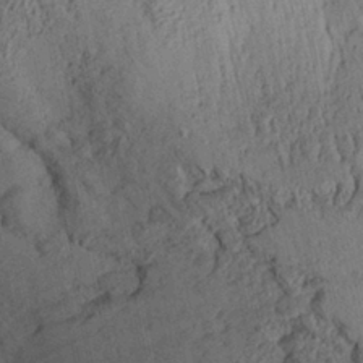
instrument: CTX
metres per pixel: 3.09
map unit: Aa
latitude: 28.1200
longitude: -135.0836
